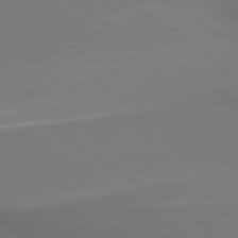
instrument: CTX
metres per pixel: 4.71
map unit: lApd
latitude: 79.6316
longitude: 178.7463
